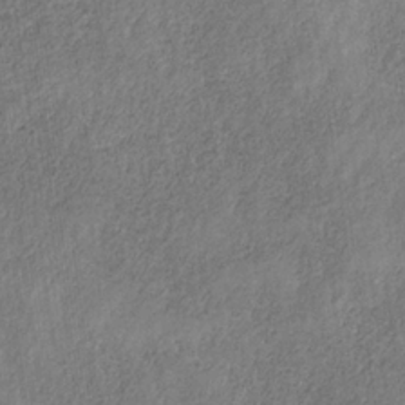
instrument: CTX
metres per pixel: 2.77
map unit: HNb
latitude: -32.3118
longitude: 59.6910
